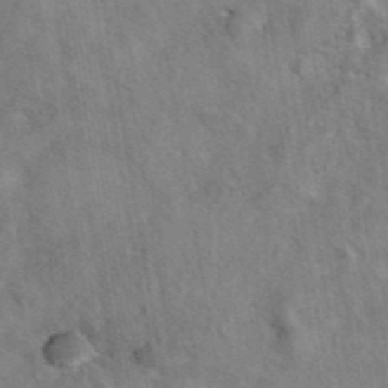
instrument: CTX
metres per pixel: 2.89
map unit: eAb
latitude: 42.3278
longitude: 107.5966
